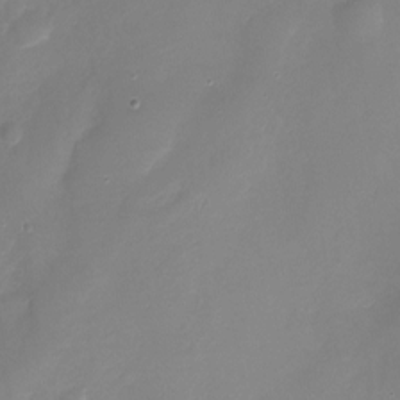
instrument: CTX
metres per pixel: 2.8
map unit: Nhu
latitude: -13.5210
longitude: -40.8191
